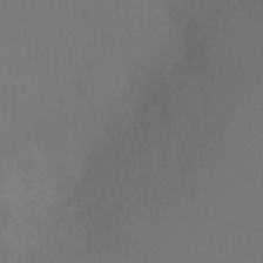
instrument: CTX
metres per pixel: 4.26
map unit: Ht
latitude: -9.9556
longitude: -33.3104
